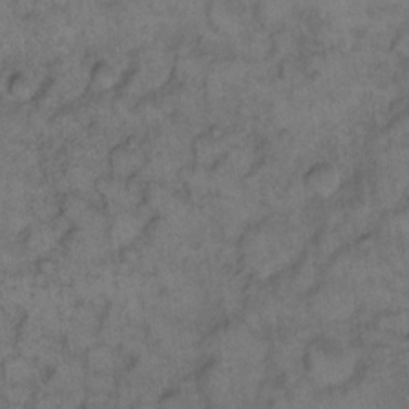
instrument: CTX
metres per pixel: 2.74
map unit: eHh
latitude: 12.5168
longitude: -63.7828
